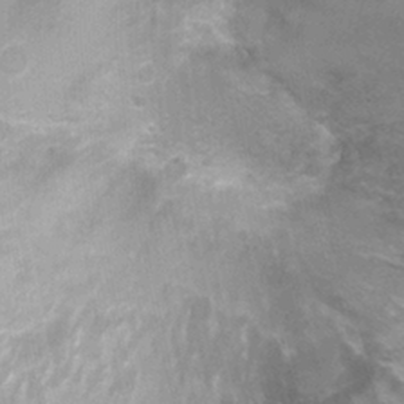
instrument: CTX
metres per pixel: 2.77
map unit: Nhu
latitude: 0.8946
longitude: -17.9717
